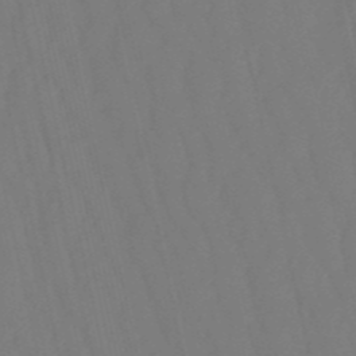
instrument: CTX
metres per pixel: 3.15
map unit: eHb
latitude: -50.1606
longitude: 76.1984
